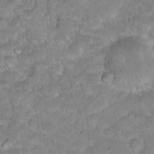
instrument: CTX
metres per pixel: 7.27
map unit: Hto
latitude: 18.4601
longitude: -35.5182
